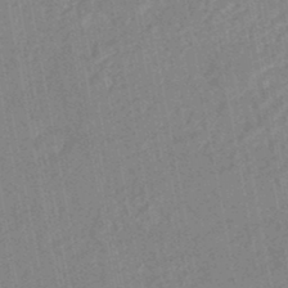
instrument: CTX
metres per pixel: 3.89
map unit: HNhu
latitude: -46.9919
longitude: 99.0108
